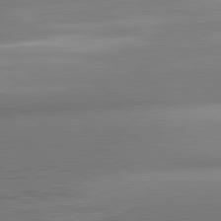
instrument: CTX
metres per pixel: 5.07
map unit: lApd
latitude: 81.3104
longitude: 142.0661
